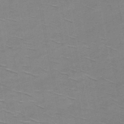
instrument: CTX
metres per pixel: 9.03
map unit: HNb
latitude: -48.1984
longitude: -48.3467
